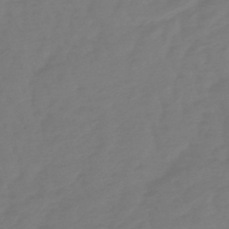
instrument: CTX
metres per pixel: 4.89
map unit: lHb
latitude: -49.4077
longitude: 78.6707
